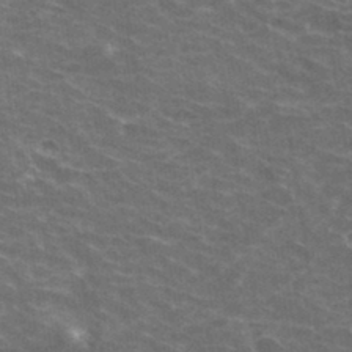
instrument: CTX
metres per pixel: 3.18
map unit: Hto
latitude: 34.5545
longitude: -40.4412
